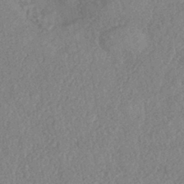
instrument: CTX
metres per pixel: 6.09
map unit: eHh
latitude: -42.4817
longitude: 117.8989
